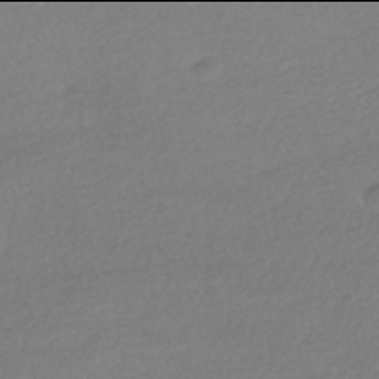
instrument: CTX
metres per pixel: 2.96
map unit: HNhu
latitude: -42.0094
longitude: 97.1620
